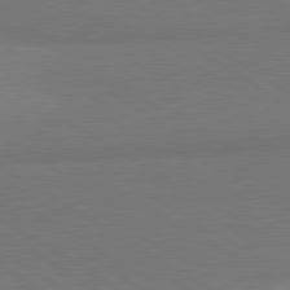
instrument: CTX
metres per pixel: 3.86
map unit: lApd
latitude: 81.3104
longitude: 160.6519
